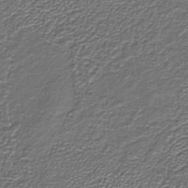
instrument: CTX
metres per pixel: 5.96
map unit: lHb
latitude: -39.7478
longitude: 53.1242
